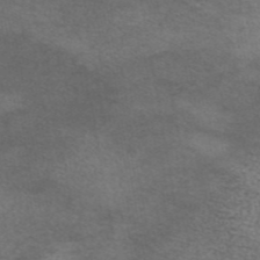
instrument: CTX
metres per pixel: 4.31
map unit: eAb
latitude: 44.5734
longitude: 104.1794
